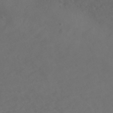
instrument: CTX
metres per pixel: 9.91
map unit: Nhe
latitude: -47.9745
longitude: -172.3089
